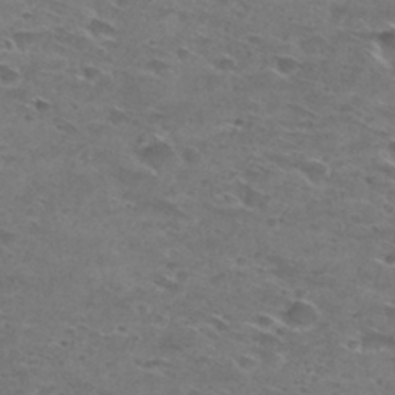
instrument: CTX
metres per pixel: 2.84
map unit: Hto
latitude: 29.8961
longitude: -46.6302
